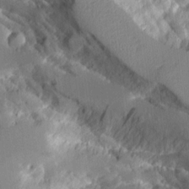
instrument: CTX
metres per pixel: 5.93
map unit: Aa
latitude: 11.5938
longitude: -125.8961
